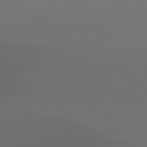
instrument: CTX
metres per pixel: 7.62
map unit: Hpe
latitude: 77.0647
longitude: -133.7450
